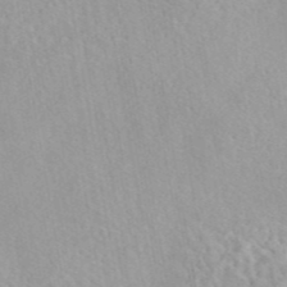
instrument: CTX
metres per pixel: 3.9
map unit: eAb
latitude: 44.0255
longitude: 115.6722
